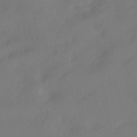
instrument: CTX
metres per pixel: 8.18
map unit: lHvf
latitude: 25.0647
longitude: 140.5007
